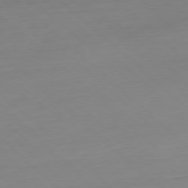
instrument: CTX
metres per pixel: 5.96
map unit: Hpe
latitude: -77.7667
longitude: 12.1606
